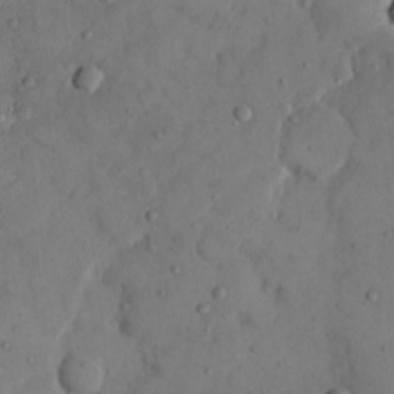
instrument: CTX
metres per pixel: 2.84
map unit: eHh
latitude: 14.1011
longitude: -67.6316
